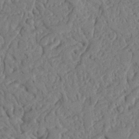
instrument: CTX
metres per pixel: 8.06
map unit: Aa
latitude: 23.7261
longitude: -131.9906
